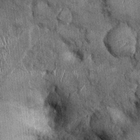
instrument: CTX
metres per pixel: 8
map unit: Ht
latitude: -2.2550
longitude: -13.1781
